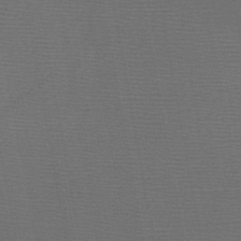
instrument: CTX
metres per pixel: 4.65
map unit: HNb
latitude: -47.9178
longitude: -40.4789
